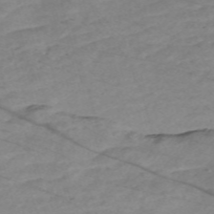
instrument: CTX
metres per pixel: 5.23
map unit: Nve
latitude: -58.8596
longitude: 61.3132
